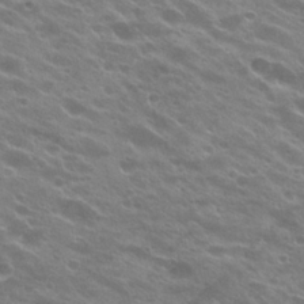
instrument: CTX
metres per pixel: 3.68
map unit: Hto
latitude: 23.8205
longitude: -37.2915
